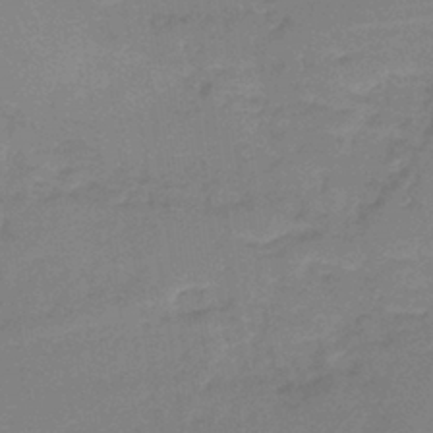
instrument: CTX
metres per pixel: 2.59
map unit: HNb
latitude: -36.2928
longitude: 57.9367
